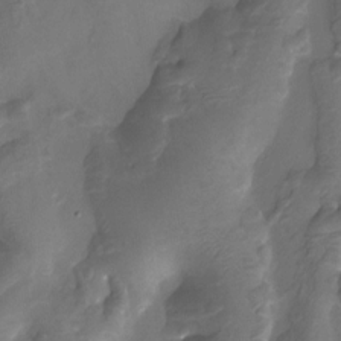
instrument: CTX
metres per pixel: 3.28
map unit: Htu
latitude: -14.2362
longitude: -45.7638
